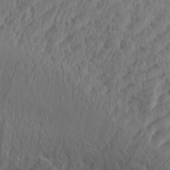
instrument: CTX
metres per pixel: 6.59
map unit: Aa
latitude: 32.4223
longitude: -141.4993
